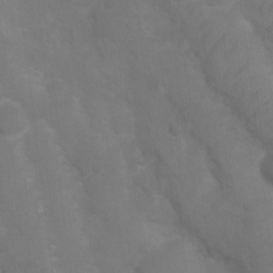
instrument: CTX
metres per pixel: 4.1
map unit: Ht
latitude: 2.8947
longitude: -27.3671
